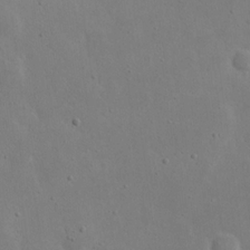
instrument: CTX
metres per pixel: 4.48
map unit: eHh
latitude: 19.5371
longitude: -71.7638
